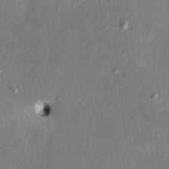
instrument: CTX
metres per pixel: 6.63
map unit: HNhu
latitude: 3.0458
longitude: -5.0269
